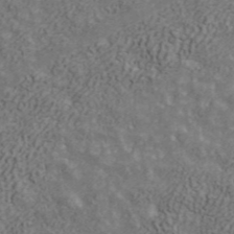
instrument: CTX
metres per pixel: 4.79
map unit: ANa
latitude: 42.1578
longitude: 29.3888
